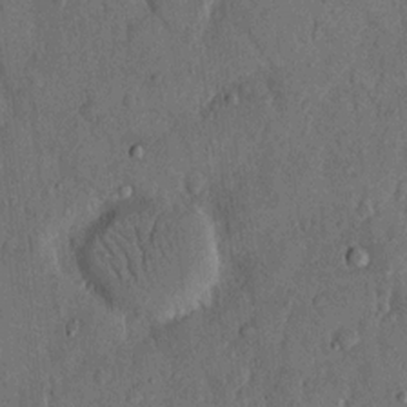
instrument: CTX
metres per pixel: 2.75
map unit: eHh
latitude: 14.0444
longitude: -68.4790
